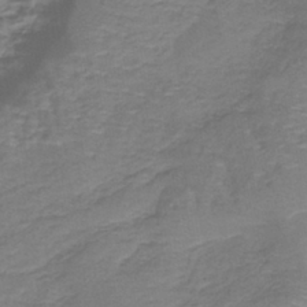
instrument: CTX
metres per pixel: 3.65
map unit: lHb
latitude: -38.5385
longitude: 60.6330
